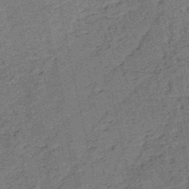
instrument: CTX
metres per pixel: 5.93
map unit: HNb
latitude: -53.5777
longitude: -47.1215
